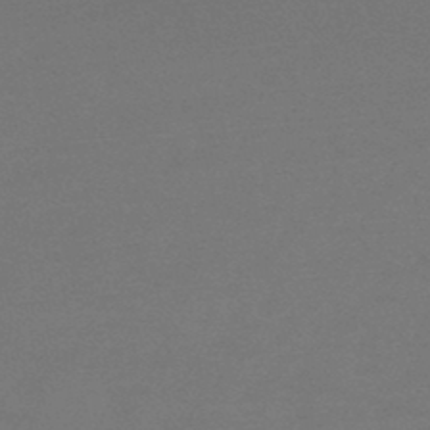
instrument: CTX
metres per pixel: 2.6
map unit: eHb
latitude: -46.1228
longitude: 84.5762
